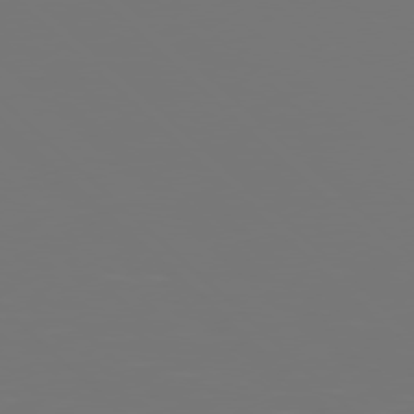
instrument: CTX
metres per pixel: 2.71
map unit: Hpe
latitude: 76.9513
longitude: -165.3482
